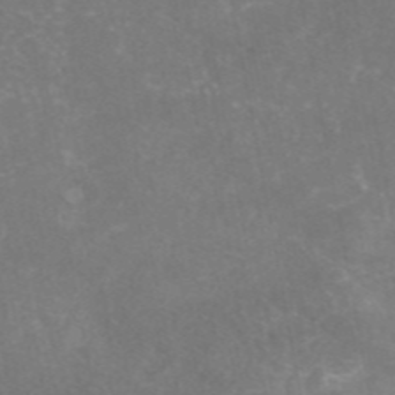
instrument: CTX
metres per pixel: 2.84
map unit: eAb
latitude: 46.4601
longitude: 124.5952
